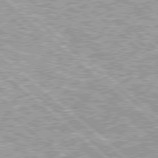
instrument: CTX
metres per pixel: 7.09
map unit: Hpe
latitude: 78.1389
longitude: -159.4238
